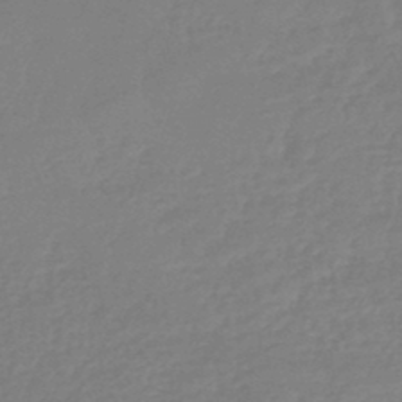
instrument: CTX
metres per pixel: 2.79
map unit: eHb
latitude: -44.9353
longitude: 84.2361
